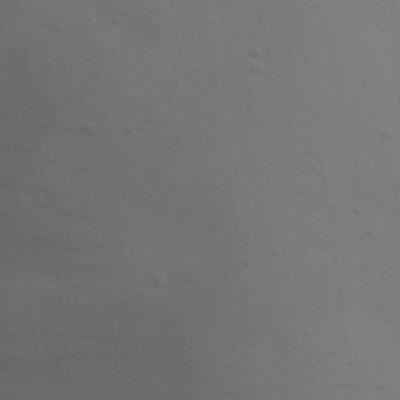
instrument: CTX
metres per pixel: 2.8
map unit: Nhu
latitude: 22.3656
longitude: -73.4238
